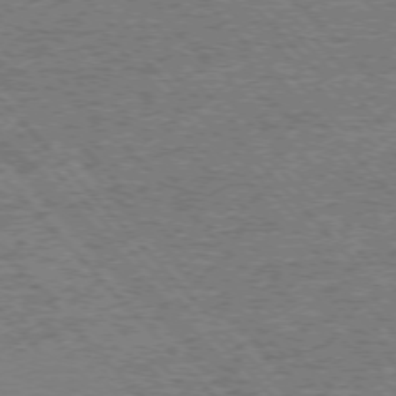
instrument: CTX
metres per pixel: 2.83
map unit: Ap
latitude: -76.1228
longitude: -92.7057
